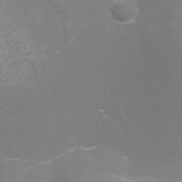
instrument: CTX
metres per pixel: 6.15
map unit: eHh
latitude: -4.6896
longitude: -74.6868
